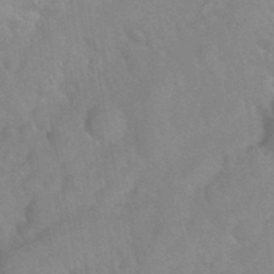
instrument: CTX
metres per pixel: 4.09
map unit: Nhu
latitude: 26.6113
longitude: -56.2333
